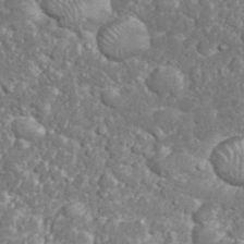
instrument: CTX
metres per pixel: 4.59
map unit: eHh
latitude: 36.5546
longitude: -61.5182
